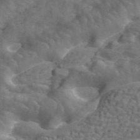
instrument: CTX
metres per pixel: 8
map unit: ANa
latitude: 44.1389
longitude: 25.3698
